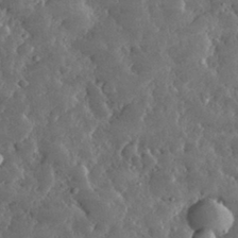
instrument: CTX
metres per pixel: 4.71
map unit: lHvf
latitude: 32.6490
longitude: -90.1200
